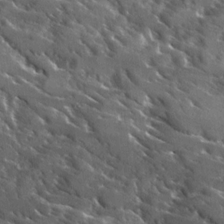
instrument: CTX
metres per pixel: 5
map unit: Ave
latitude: 17.5938
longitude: -130.0822
